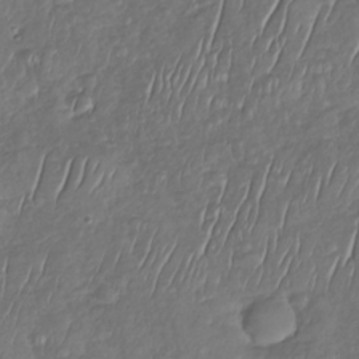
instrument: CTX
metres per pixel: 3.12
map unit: Nhu
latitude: -30.8408
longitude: -61.3481
